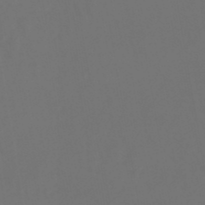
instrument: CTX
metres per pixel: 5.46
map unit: lHb
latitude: -47.9367
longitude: 71.1998
